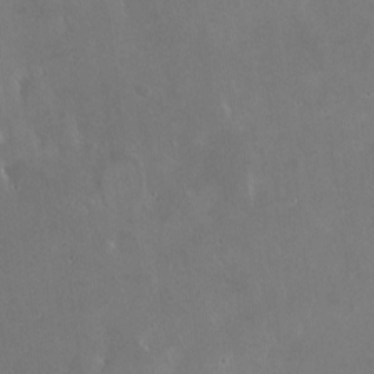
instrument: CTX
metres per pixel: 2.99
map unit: Nve
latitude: -18.1984
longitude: -59.8583
